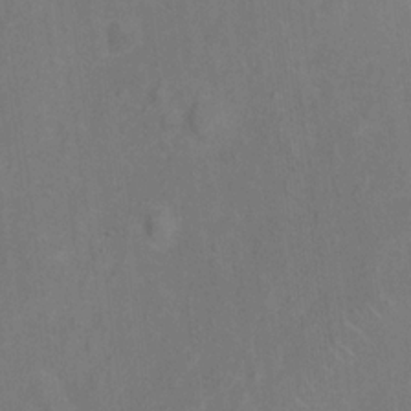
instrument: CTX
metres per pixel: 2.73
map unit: Ht
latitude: 13.9339
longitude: -41.4993
